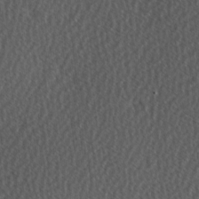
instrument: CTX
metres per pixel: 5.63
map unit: Hve
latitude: 2.4223
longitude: -121.1592
